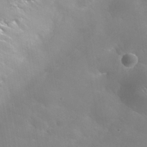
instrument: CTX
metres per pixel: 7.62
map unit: Nhu
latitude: 27.4049
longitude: -56.0444
